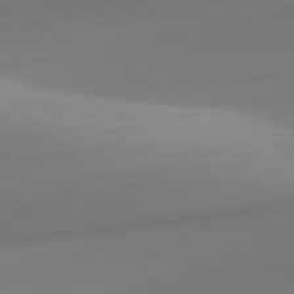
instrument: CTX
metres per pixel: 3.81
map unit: lApd
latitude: 81.5560
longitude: 142.4440
